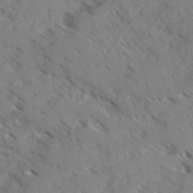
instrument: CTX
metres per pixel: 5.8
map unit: Ave
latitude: -0.1039
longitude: -110.7435
